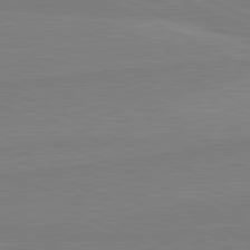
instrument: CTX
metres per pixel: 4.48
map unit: lApd
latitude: 81.8583
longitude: 167.5588
